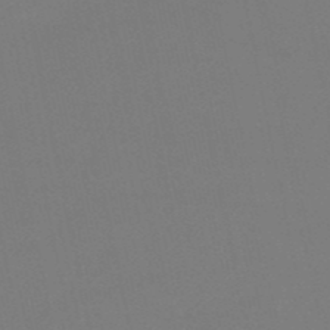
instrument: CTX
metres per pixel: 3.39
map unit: HNb
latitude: -51.7666
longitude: -42.2145
